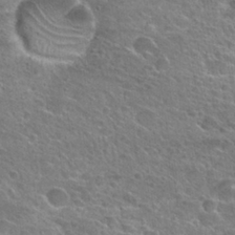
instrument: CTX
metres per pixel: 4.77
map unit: Hto
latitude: 25.6882
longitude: -45.5560
